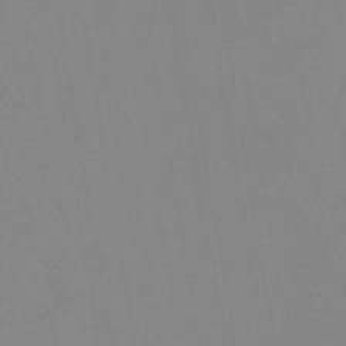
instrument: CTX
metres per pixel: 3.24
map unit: eHb
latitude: -44.3495
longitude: 86.4440
